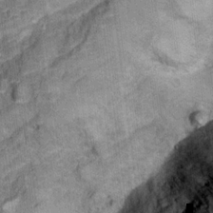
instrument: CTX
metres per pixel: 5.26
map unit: Hto
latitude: 15.4049
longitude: -34.7624
